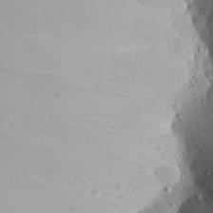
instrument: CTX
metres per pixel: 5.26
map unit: Aa
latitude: 28.3845
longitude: -135.5749
